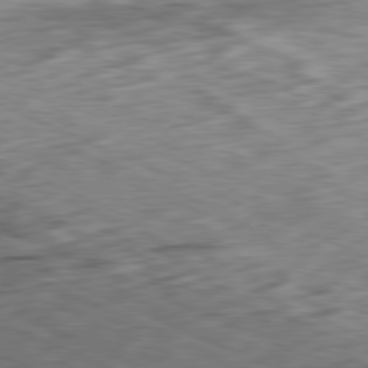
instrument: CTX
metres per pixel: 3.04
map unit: Ap
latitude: -81.4833
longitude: -82.8757
